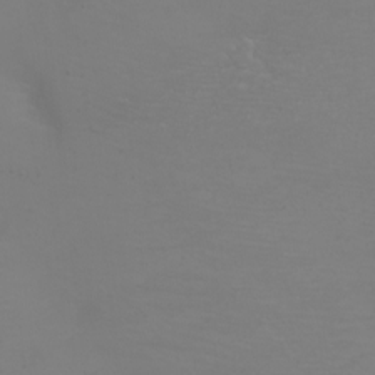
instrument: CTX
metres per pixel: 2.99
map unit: eHh
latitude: -6.3306
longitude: -79.1970
